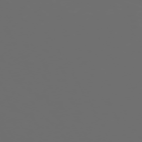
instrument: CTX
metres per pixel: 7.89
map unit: Hpe
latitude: -73.5588
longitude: 5.1998
